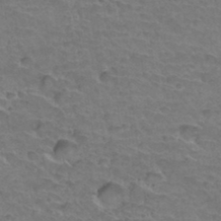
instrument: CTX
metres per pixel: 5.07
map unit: Hto
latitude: 35.6694
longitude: -44.2711
